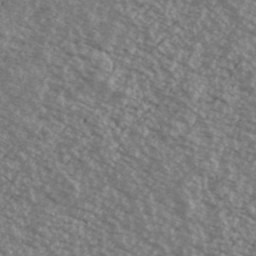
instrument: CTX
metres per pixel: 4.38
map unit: Ave
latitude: 39.3482
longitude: -110.8947
